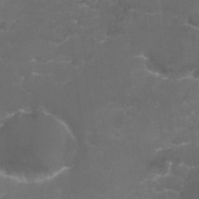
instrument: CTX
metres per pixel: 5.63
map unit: Nhu
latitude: 27.4427
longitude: -60.8569
